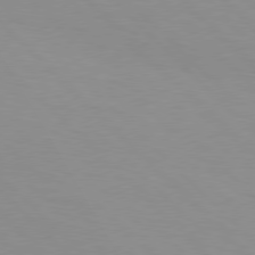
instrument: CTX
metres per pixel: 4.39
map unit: Hpe
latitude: 77.4237
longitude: -160.5923
